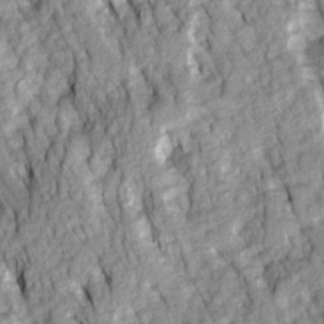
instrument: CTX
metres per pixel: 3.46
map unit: Ave
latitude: 14.4412
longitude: -132.5168
